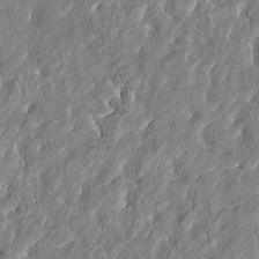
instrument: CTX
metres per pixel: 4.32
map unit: HNhu
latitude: 2.8758
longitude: 8.4251
